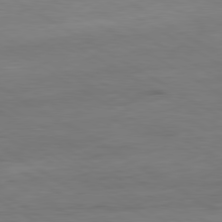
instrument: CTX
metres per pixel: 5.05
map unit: Ap
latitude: -80.9920
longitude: -79.2726
